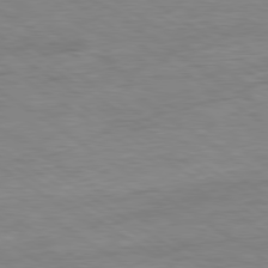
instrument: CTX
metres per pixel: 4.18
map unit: Ap
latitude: -80.3873
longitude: -80.0444
